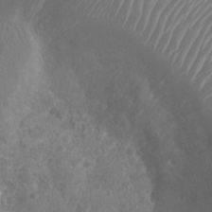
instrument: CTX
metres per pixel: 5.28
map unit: Nhu
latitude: 6.9703
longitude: -18.8569
